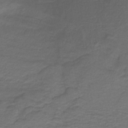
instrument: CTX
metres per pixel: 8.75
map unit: lHb
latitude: -39.6722
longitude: 53.8044
